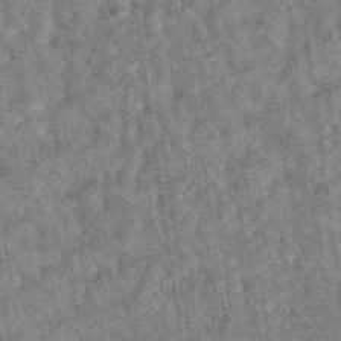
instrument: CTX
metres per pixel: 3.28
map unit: eAb
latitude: 35.8205
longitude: 115.1998
